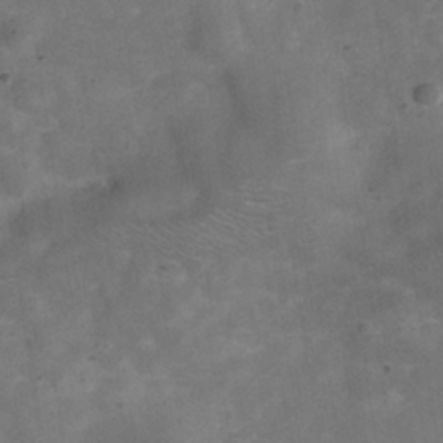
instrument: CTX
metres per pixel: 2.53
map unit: Hve
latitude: -30.0850
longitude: 93.6155
